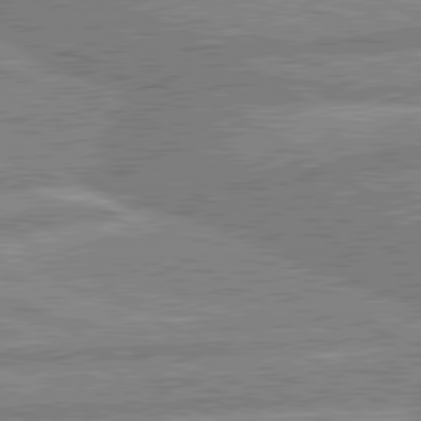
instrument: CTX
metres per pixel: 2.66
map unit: lApd
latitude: 80.3467
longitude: -169.8206
